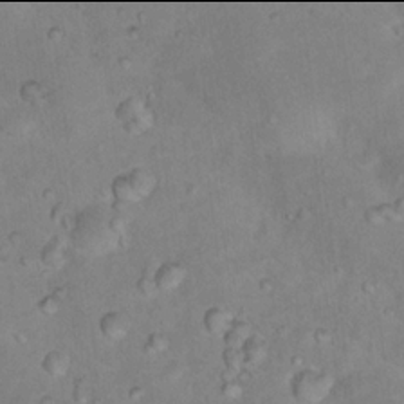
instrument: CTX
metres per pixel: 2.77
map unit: Nhu
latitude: 17.9906
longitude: -32.2900
